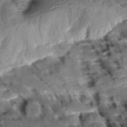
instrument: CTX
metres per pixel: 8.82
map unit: Aa
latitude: 9.6127
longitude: -141.1025
